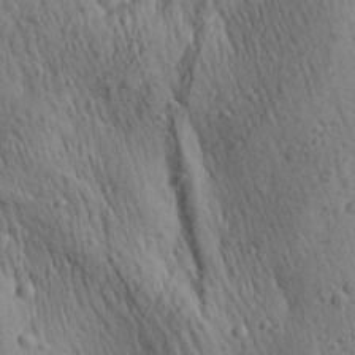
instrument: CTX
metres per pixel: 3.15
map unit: Aa
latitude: 27.8395
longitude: -141.1025
